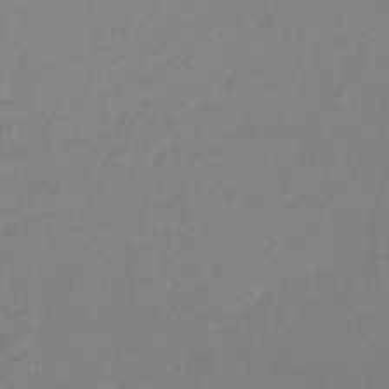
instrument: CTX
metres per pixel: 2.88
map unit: lHb
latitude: -38.9353
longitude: 69.3131
